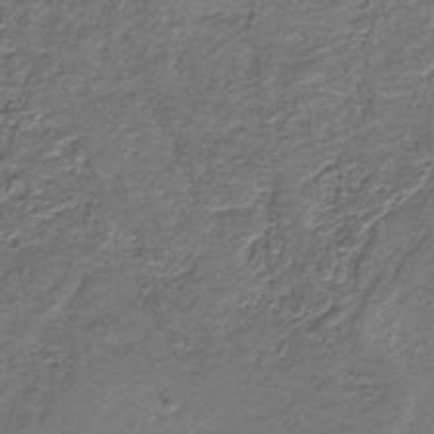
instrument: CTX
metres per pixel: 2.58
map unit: eAb
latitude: -39.3888
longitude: 51.6155
